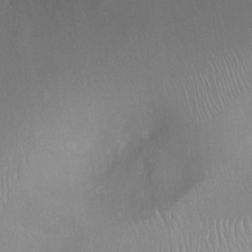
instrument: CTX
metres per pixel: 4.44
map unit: Ht
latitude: -4.1794
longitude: -15.6694
